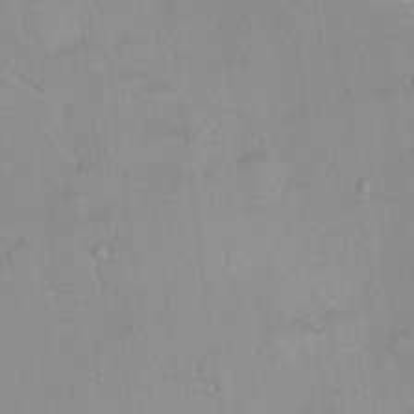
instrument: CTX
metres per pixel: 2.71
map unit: Hto
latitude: 15.4805
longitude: -40.4223
